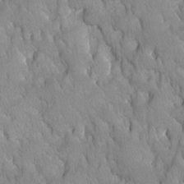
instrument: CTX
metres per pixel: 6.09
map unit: Ave
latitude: -10.9542
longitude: -118.5923
